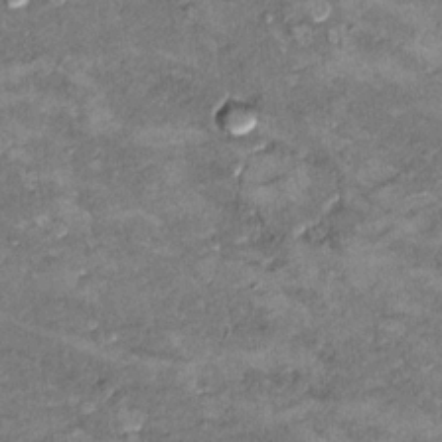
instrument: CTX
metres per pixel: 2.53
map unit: Hto
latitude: 9.7261
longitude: -36.3845
